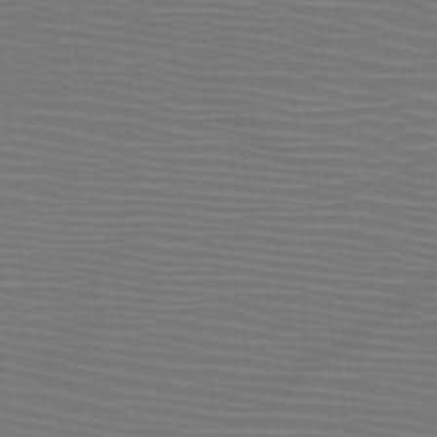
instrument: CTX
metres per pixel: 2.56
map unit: HNb
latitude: -47.6344
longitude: -43.9528
